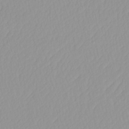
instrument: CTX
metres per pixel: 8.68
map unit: HNhu
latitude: -4.9352
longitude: 14.2551
